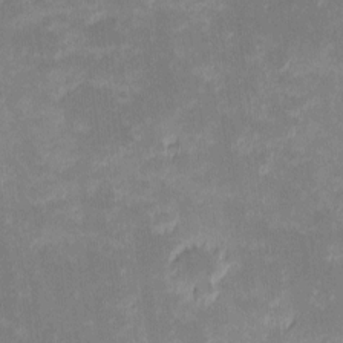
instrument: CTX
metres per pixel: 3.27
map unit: eHh
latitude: -1.9745
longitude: -83.9339
